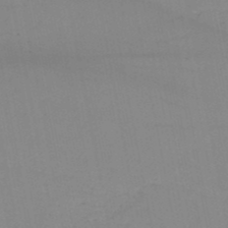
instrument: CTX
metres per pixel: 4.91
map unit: HNb
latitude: -49.8045
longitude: -40.9324
